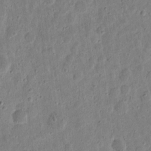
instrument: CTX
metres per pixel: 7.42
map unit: eHh
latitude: 10.9892
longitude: -73.4238
